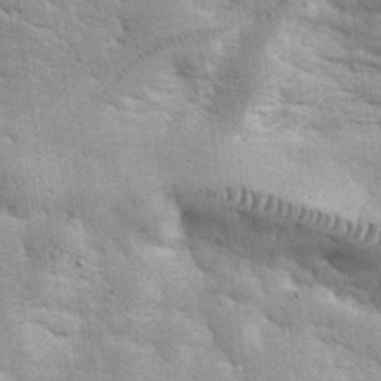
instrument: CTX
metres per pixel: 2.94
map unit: eHh
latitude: 35.3670
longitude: -68.3656
